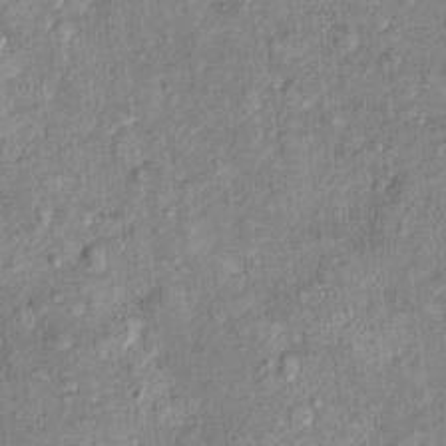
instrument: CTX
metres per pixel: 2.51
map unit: Hto
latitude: 10.4979
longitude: -37.6127
